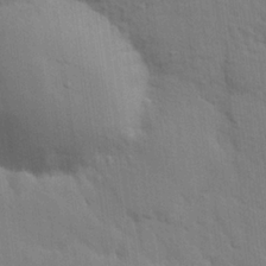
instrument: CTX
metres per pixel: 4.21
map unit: eHh
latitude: 24.6301
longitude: -79.5371
